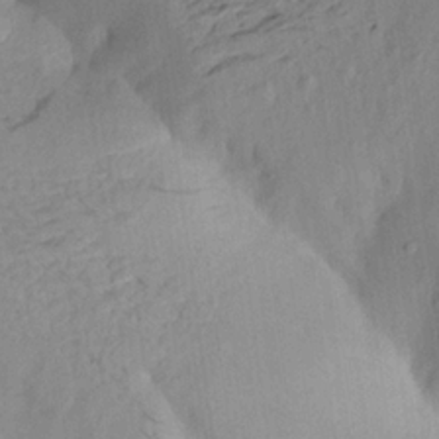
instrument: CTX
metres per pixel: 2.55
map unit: Aa
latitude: 20.2901
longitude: -146.9325
